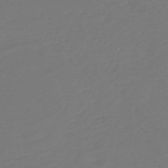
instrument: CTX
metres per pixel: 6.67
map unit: HNb
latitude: -46.9164
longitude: 56.4251
